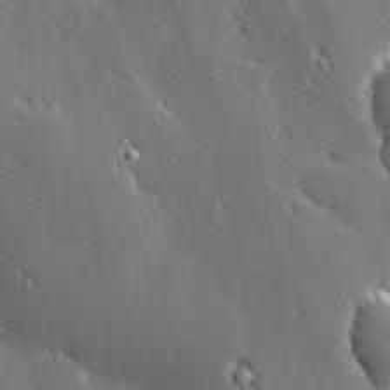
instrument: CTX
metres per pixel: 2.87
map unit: Hve
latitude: 27.9717
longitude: -93.2159
